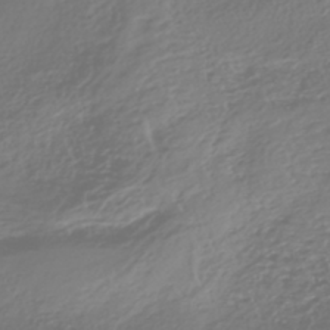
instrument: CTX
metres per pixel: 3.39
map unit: eHh
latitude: -42.3117
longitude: -33.1781
